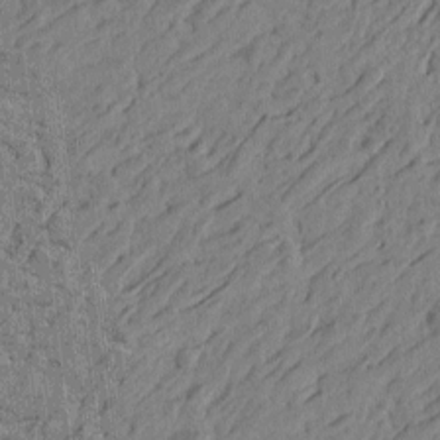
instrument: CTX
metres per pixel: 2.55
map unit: Htu
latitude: -4.8030
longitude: -179.2348
